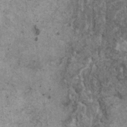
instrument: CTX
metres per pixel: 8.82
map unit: HNhu
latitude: 1.4426
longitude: 4.4062
